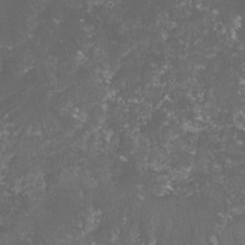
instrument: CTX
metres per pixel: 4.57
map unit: lHvf
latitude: -15.0676
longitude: -99.4993
